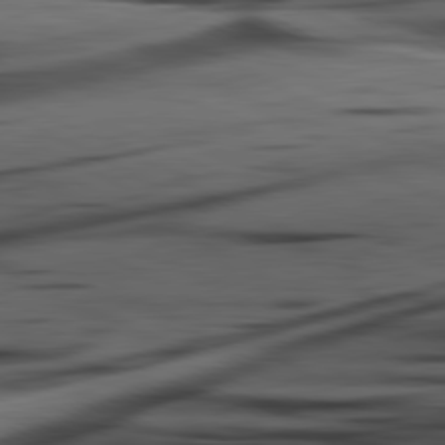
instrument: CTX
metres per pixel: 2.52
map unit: lApd
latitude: 81.0080
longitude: -84.6113
